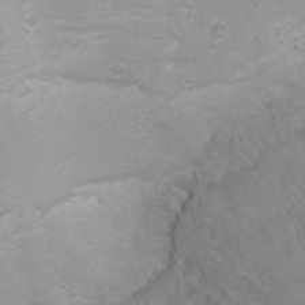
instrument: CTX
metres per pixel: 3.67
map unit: Nhu
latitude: -0.3496
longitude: -77.0458
